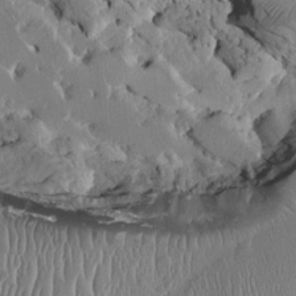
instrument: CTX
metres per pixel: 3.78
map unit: HNhu
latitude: 1.2348
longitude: -6.3467
